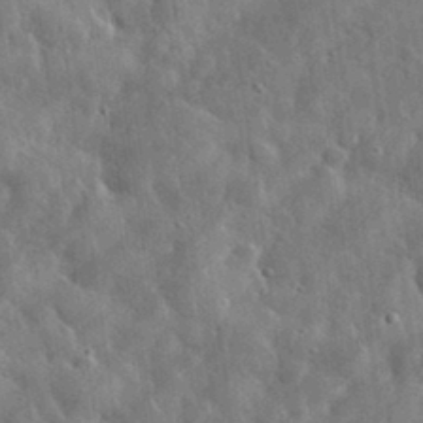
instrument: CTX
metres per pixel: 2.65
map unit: eHh
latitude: 31.9906
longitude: -73.2159
